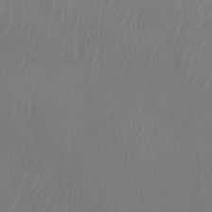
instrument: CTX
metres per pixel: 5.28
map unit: Htu
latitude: -5.3509
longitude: -74.8002
